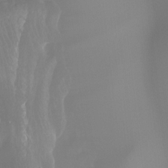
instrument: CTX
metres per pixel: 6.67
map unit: Hto
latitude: -8.2361
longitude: -51.9717
